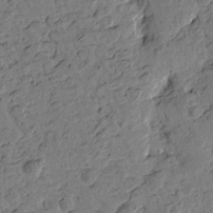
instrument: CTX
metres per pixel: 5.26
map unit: Htu
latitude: -1.8045
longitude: -175.8583
